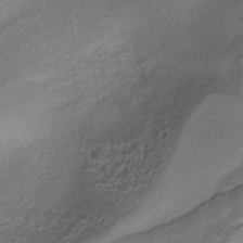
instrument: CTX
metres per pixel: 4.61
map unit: HNhu
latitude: -40.2739
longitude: 95.7855
